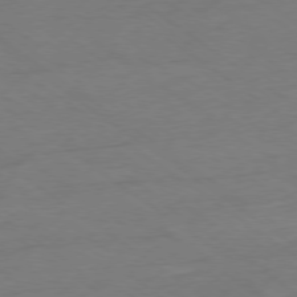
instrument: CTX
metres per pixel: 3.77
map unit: Ap
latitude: -78.9163
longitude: -76.9702
